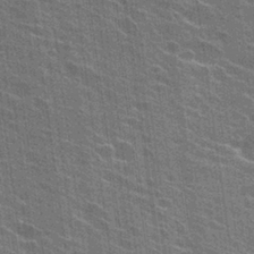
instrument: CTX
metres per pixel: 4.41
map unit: Hto
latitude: 24.8191
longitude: -43.3104
